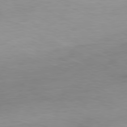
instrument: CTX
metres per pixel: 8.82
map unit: Hpe
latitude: -80.8408
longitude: 19.5210
